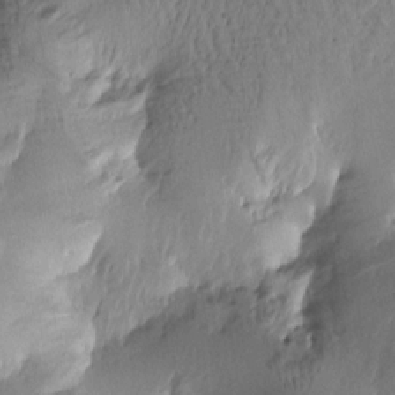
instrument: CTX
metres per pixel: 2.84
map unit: Htu
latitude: -2.8974
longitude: -177.4615
